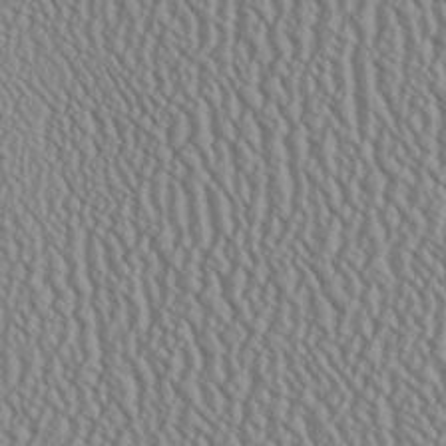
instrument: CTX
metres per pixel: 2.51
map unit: Ave
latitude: 24.2522
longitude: -135.6694
